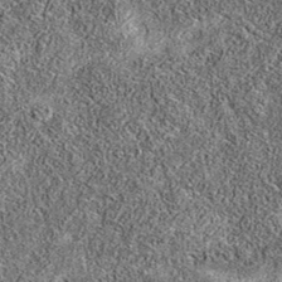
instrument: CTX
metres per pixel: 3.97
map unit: eAb
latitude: 36.6679
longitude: 106.7085
